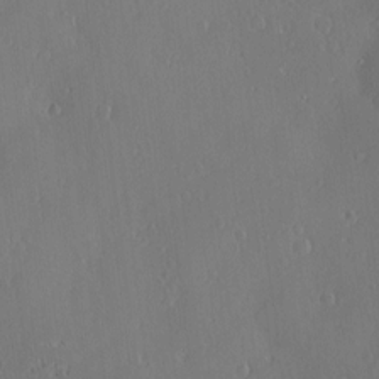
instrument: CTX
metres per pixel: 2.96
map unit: Nve
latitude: -7.7855
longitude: 173.3509
